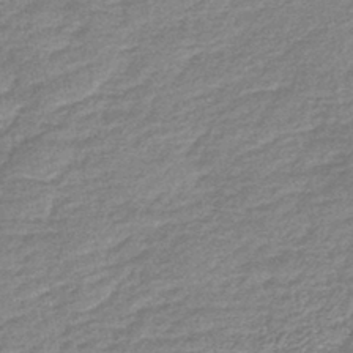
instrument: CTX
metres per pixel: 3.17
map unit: lHb
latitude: -43.2564
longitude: 78.7652
